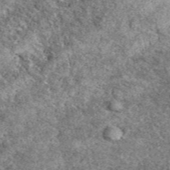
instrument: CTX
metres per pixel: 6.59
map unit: eAb
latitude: 38.6679
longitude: 110.0094
